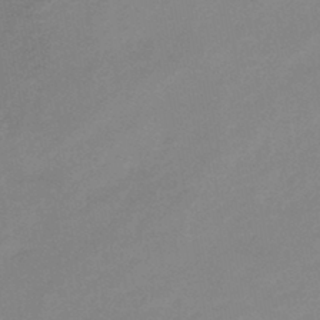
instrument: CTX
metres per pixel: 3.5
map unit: eHb
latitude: -44.8408
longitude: 85.4832
